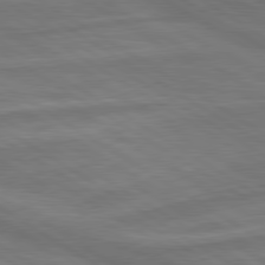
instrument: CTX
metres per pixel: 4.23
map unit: lApd
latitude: 79.9717
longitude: -172.4601
